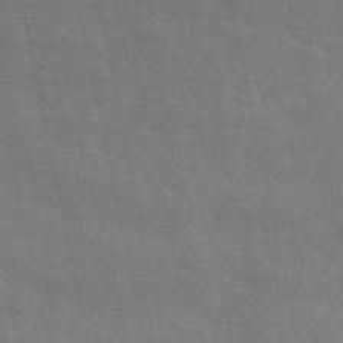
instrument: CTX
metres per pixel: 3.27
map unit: ANa
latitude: 49.1781
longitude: -79.1781
